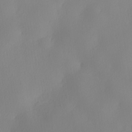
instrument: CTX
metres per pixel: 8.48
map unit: lHvf
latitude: 22.0822
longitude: 141.5399
